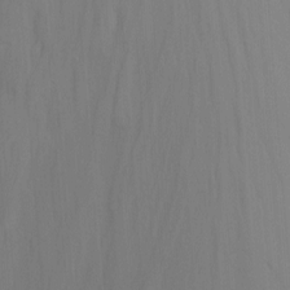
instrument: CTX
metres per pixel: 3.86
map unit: Nhu
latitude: -15.2565
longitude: -56.4601
